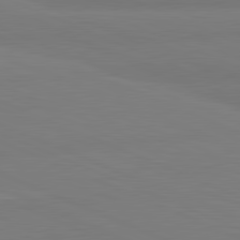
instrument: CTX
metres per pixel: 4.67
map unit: lApd
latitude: 81.7827
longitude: 177.4077
